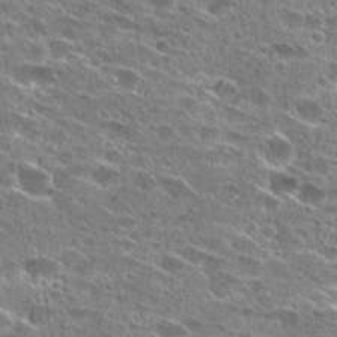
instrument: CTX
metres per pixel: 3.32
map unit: Hto
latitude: 27.9906
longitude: -45.9528
